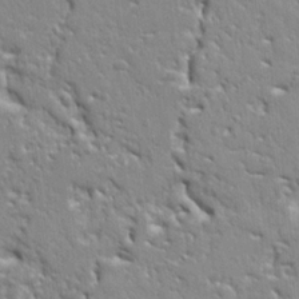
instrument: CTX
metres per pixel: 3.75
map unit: Ht
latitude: 8.9325
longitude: -76.7246
